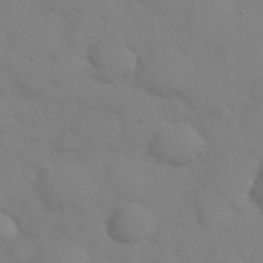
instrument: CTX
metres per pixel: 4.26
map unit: eHh
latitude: 38.3467
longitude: -67.3481
